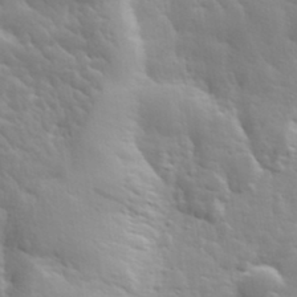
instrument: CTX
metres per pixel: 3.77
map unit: lHvf
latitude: 33.2915
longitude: -82.5167
